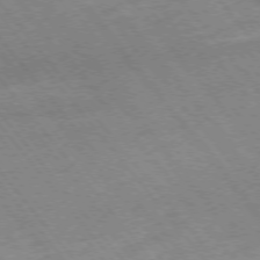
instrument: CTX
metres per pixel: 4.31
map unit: Hpe
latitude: -75.7856
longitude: -17.2915
